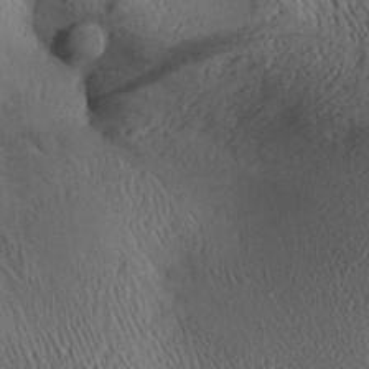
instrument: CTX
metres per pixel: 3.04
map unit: Aa
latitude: 28.8569
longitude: -136.3468
